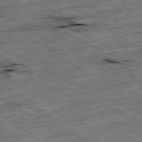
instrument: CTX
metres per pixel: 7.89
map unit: Ap
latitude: -80.6141
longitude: -91.6316
